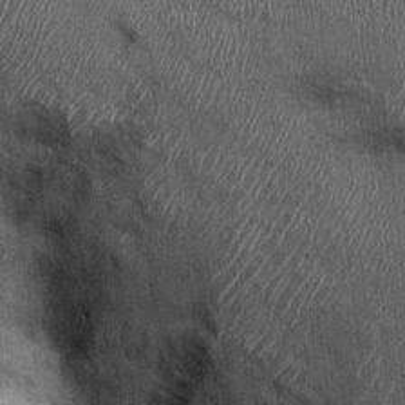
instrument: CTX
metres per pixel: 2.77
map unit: Ht
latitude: -0.2740
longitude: -12.8758
